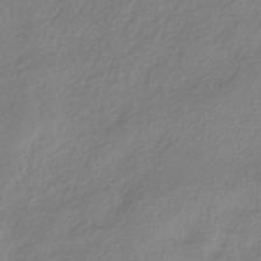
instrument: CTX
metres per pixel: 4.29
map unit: HNhu
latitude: -40.5574
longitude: 93.9367
